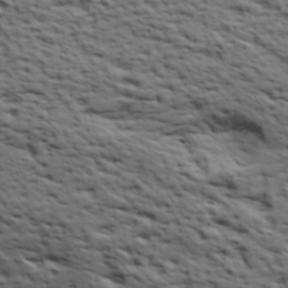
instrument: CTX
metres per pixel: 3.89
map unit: lAa
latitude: 19.0647
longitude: -138.4601
